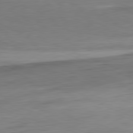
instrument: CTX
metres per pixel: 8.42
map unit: Hpe
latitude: -81.7667
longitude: 9.2943
